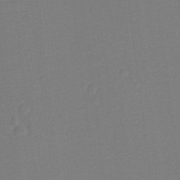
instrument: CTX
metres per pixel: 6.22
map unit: Ht
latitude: -11.7667
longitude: -23.7072
